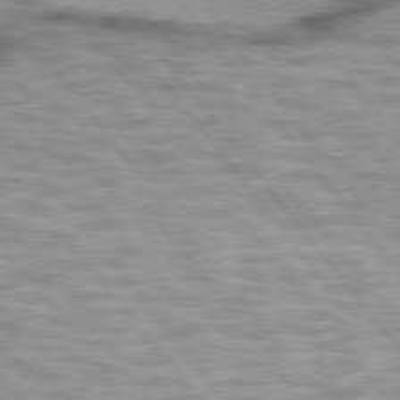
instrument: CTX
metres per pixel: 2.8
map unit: lApd
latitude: 75.1592
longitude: -48.8569
